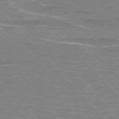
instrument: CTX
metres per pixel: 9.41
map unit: lApd
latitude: 76.4790
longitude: -81.4048
